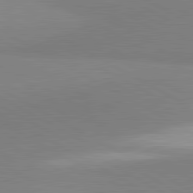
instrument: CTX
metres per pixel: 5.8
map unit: lApd
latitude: 81.5182
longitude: 159.9556
